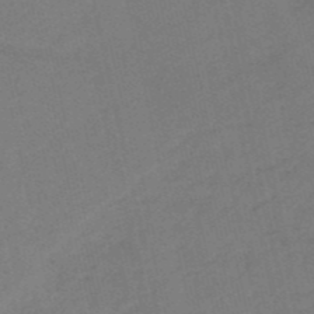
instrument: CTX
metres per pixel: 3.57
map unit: HNb
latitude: -52.7841
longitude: -48.8758
